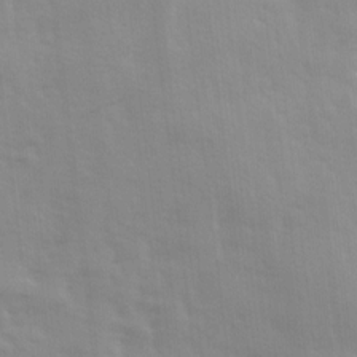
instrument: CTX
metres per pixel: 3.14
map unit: Ave
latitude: 13.7450
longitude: -104.0444
